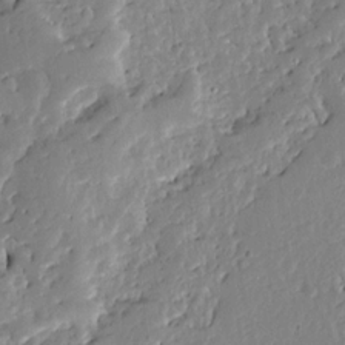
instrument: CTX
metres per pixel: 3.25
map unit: Ave
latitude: 12.8758
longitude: -135.9906
